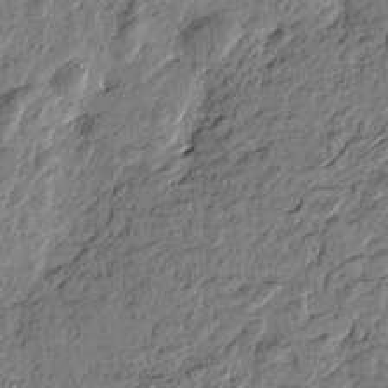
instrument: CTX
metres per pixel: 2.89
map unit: Htu
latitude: -2.1983
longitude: -178.8191
